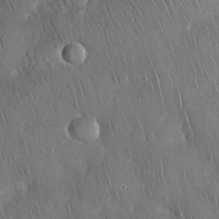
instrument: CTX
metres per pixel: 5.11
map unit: Nhu
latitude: 28.4412
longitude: -67.1403
